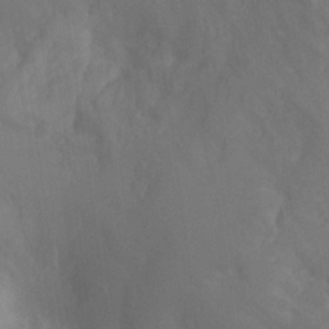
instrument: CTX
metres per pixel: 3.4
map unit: Ht
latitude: -1.3888
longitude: -34.8947
